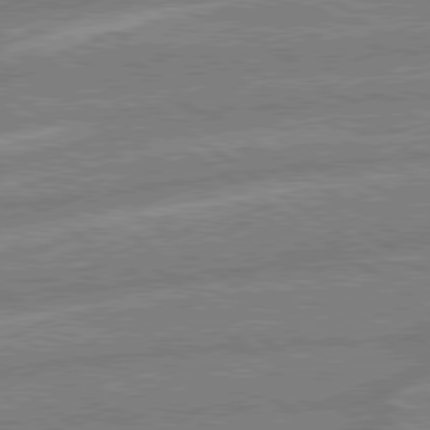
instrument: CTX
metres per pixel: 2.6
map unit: lApd
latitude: 79.1026
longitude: -164.9136
